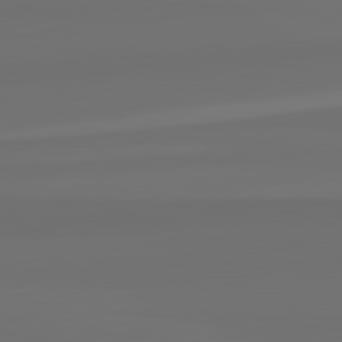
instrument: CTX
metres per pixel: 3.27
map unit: lApd
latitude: 82.7813
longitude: 161.1242
